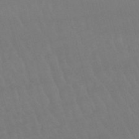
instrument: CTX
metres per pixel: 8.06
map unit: lHb
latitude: -47.0297
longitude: 77.4454
